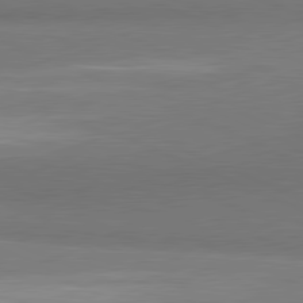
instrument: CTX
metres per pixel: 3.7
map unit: lApd
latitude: 81.4804
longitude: 163.1053
